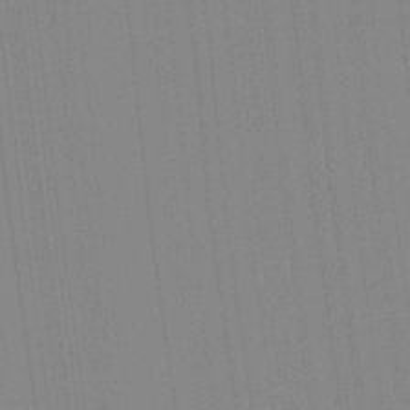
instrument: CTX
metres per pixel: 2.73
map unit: Aa
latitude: 28.3089
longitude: -147.4805
